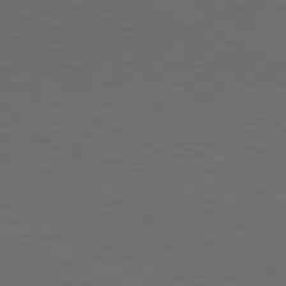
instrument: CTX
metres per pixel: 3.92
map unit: Hpe
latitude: -81.9178
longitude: 18.8408
